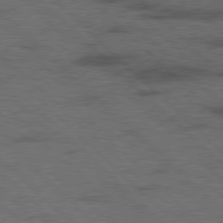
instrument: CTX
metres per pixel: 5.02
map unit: Hpe
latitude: 78.1956
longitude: -154.7435
